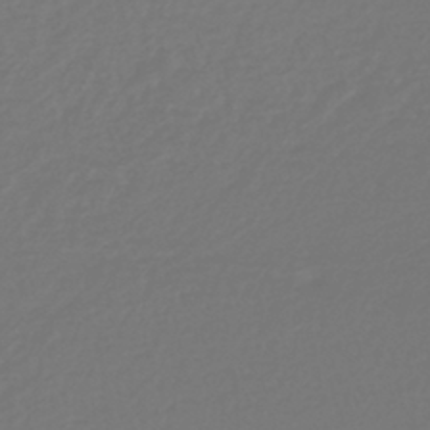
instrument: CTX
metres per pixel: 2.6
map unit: lHb
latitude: -38.6519
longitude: 63.0108
